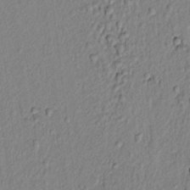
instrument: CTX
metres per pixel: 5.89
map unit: lAvf
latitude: 6.8947
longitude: 166.4251
